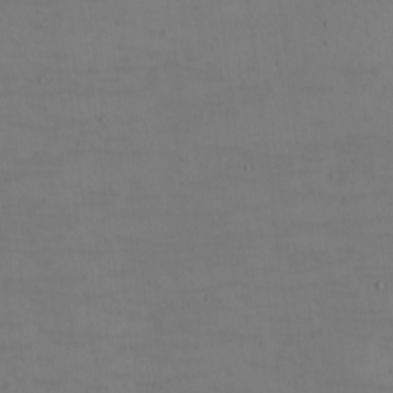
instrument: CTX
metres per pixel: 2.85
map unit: eHh
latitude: -5.1998
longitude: -82.3845
